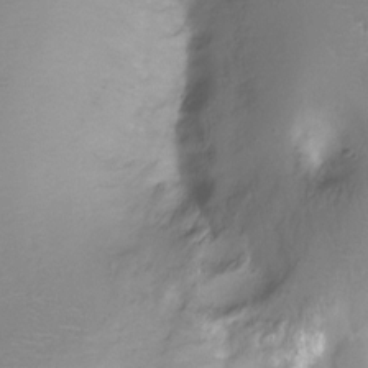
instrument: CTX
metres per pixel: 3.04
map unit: Hto
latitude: -11.9178
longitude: -39.7827
